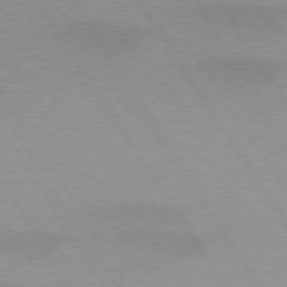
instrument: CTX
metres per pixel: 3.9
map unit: lApd
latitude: 72.9136
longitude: -57.7827
